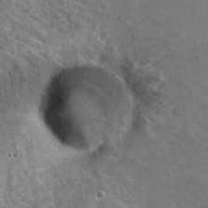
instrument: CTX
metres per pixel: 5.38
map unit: Nhu
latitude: 19.9906
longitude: -30.4034
